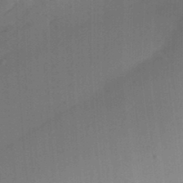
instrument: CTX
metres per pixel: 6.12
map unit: Ave
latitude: 23.0647
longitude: -136.4790
